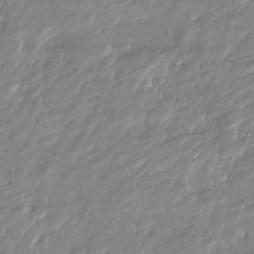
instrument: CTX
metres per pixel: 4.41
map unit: Htu
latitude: -6.5762
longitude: 174.9541
